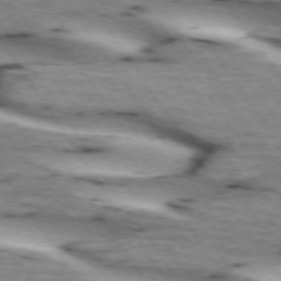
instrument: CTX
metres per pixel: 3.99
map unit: lApd
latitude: 72.7247
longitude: -53.7639
